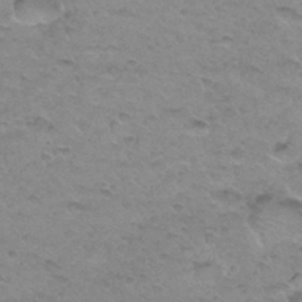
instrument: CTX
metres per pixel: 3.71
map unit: Hto
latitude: 34.5545
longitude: -48.6113
